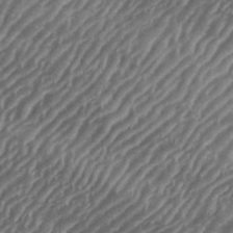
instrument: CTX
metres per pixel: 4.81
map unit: eHh
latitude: 35.9150
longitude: -134.3845
